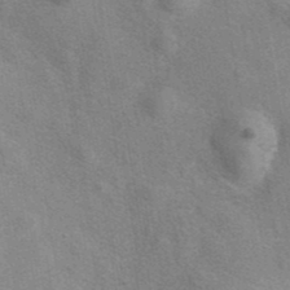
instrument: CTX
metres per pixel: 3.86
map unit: eAb
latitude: 40.3656
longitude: 106.8219
